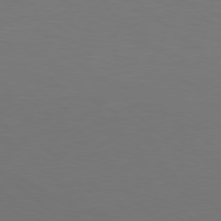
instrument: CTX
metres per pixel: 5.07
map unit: Hpe
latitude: 78.1578
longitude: -172.7624
